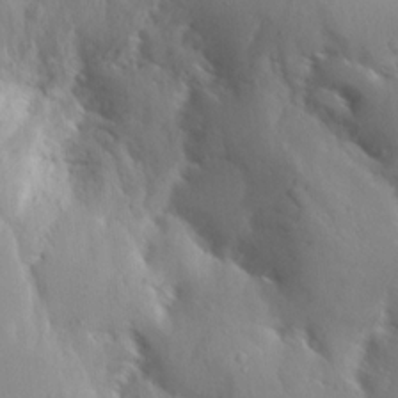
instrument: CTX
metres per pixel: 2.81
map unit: Aa
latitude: 13.2159
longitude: -142.8002
